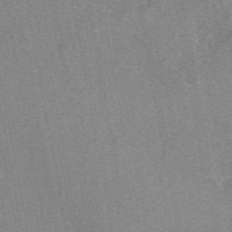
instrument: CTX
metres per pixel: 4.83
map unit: eAb
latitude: 48.4412
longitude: 113.2187
